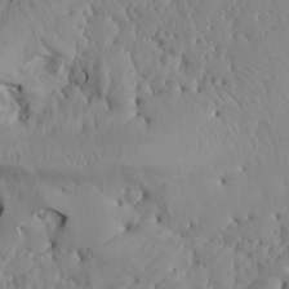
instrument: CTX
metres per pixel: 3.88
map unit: Aa
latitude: 17.4615
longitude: -143.7828
